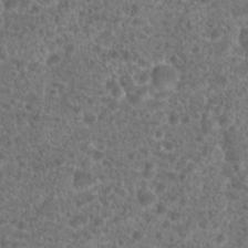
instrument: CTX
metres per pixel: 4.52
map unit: Hto
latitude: 19.2726
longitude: -40.8380
